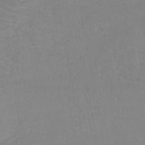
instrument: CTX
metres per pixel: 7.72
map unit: lHb
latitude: -40.8030
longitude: 65.8989
